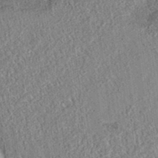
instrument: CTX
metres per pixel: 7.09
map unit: eAb
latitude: 35.9150
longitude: 109.3132
